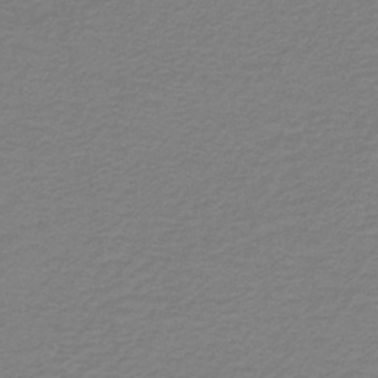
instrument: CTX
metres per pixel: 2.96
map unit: lHb
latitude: -41.6533
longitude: 52.6329
